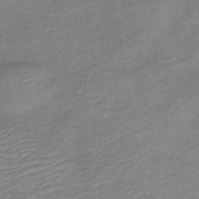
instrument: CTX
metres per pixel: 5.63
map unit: HNb
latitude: -41.5588
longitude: 50.7274
